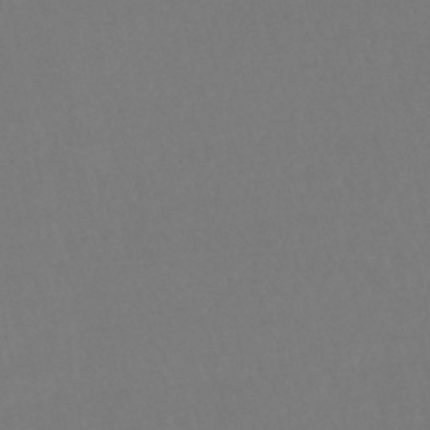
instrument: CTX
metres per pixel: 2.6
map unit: lHb
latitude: -41.9367
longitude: 65.3888
